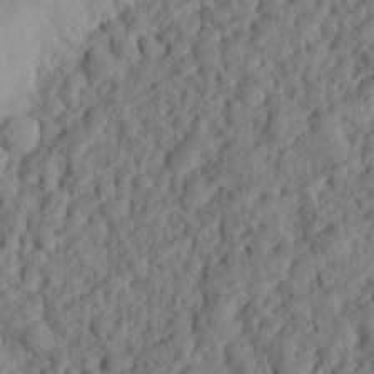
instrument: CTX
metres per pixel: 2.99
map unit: eHh
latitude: 26.2523
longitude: -78.6869
